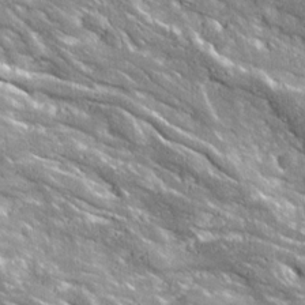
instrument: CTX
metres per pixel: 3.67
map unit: Ave
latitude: 19.2726
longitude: -135.9906
